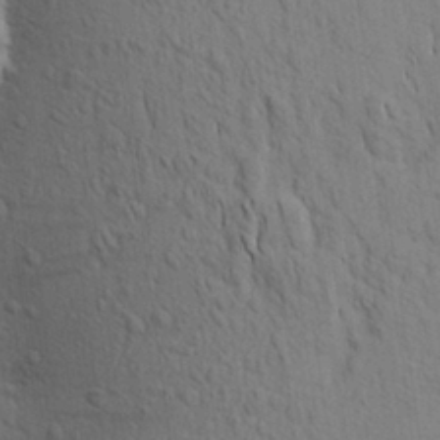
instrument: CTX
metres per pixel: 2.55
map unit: Aa
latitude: 20.2145
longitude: -149.7639
